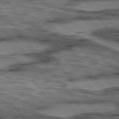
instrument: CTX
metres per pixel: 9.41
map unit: lApd
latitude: 75.4615
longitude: -48.8002
